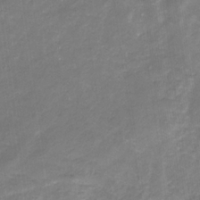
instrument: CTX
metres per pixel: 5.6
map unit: eHb
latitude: -31.4832
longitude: 67.2754
